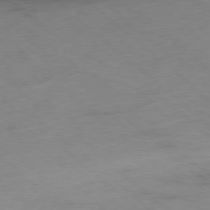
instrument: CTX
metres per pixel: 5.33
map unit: Hpe
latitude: -78.4629
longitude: -17.7639
